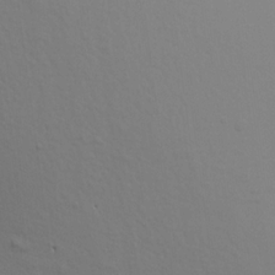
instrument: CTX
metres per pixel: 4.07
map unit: Aa
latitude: 17.3104
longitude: -144.8002
